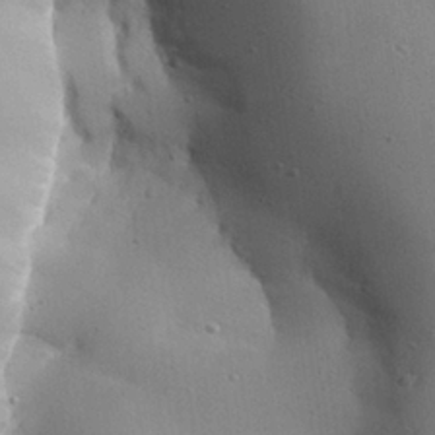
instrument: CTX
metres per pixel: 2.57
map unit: Aa
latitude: 27.5371
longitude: -129.1970
